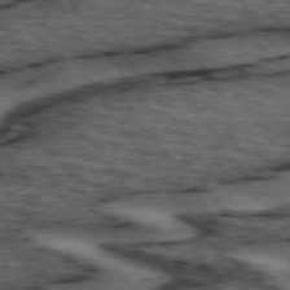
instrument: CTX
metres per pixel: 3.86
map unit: lApd
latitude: 74.1389
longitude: -73.7072
